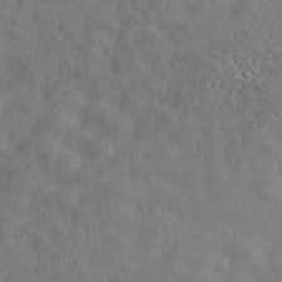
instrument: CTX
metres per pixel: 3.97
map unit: ANa
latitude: 42.2145
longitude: 52.7652
